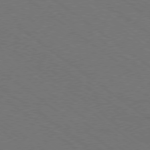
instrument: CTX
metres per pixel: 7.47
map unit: Ap
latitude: -79.0486
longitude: -64.1956
